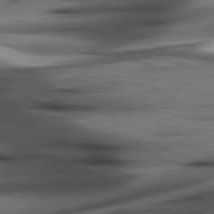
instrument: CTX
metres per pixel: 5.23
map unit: lApd
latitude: 81.7450
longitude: 127.7477
